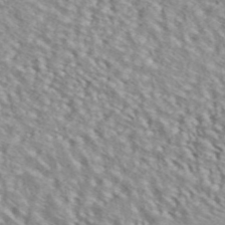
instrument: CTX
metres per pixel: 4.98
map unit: ANa
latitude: 45.0459
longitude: 36.9352
